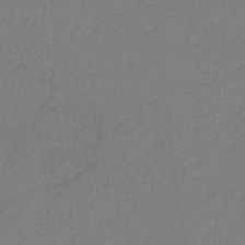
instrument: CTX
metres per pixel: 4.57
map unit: HNb
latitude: -37.5588
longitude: 56.2550
